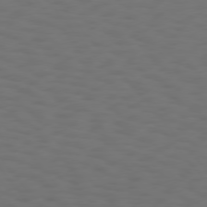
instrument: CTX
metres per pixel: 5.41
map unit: Hpe
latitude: 75.4993
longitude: -132.9325
